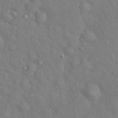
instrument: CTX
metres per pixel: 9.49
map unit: Hto
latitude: 18.2900
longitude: -53.4805
